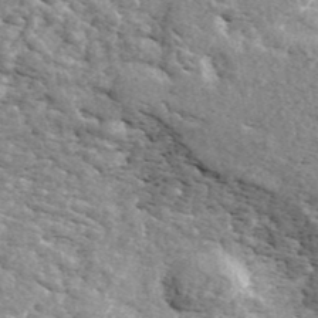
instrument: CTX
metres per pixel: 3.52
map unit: ANa
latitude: 43.4427
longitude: 46.3684
